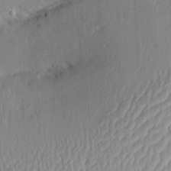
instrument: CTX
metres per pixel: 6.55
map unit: Aa
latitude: 29.7449
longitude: -133.1214
